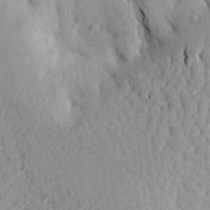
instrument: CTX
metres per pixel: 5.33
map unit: Aa
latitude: 21.8206
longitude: -149.7072
